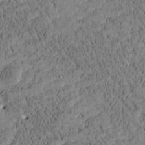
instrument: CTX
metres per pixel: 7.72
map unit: Htu
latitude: -3.6532
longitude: 175.5777
